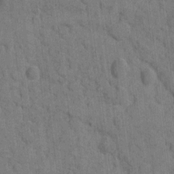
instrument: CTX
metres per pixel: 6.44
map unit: eHh
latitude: 9.7828
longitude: -66.2711
